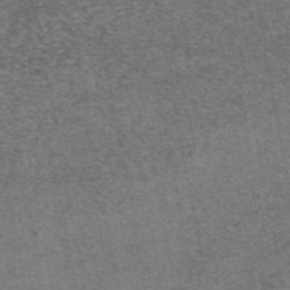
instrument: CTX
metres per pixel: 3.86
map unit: eAb
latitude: 47.4994
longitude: 104.0283
